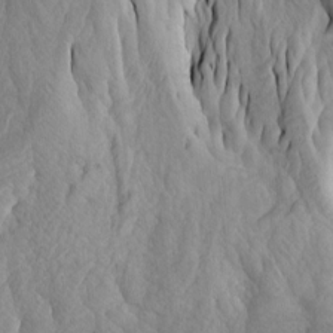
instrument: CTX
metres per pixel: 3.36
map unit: Htu
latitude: -3.7477
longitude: -73.5938
